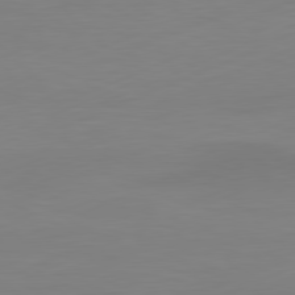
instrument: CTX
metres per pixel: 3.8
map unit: Ap
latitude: -81.6722
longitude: -86.1200
